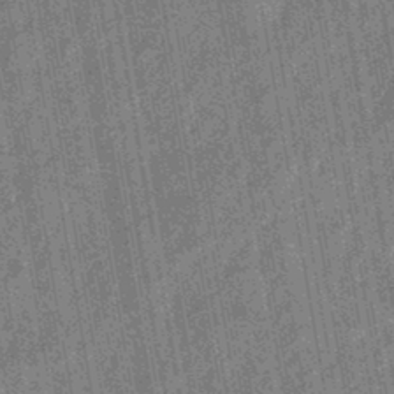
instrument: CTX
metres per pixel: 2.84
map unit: eHb
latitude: -44.0661
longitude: 87.8045
